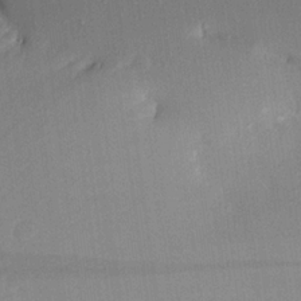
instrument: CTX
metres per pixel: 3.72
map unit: Aa
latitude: 22.1011
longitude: -146.9325
